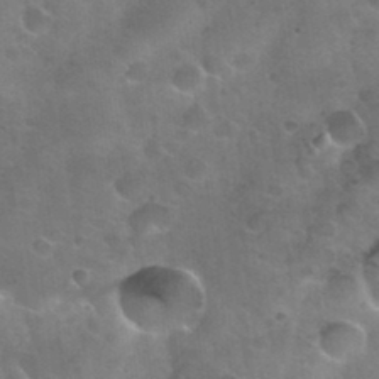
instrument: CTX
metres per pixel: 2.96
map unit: Nhu
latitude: 31.2726
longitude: -54.0822
